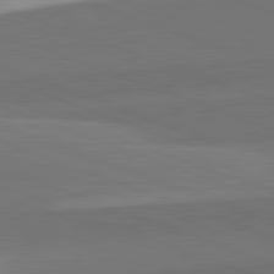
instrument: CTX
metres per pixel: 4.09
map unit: lApd
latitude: 82.4601
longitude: 136.7274
